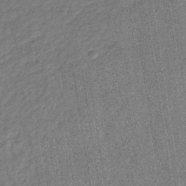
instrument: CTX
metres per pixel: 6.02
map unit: eHb
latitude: -38.3684
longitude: 80.7652
